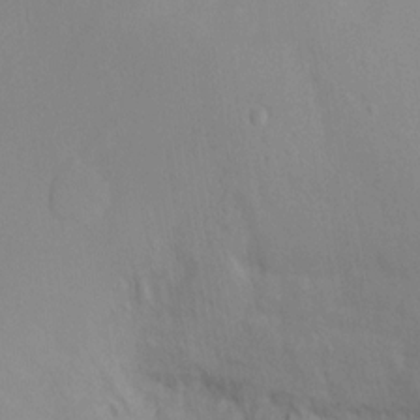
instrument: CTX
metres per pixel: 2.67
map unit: Ht
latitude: -0.9353
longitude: -34.9702
